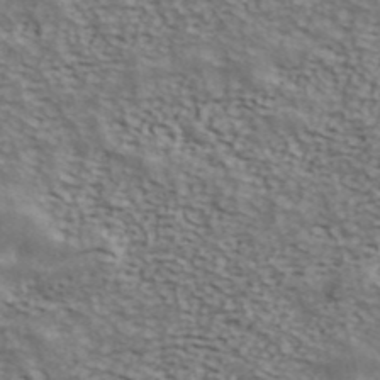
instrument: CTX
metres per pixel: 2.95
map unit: ANa
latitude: 43.2159
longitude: 48.1228
